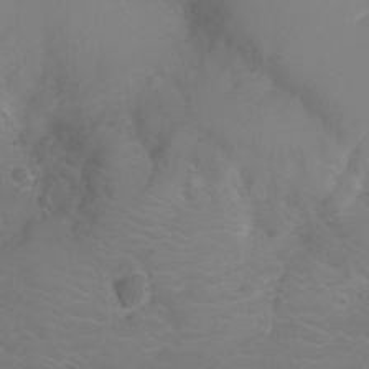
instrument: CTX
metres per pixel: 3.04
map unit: Hto
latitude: -3.0297
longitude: -33.9528
